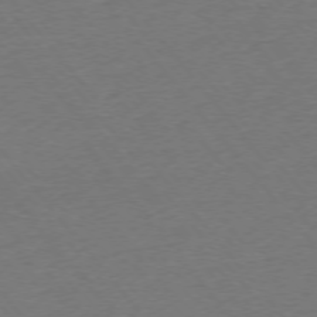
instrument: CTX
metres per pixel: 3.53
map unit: Ap
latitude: -75.6911
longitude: -94.8002
